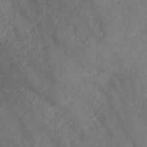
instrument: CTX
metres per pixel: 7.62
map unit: HNb
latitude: -46.1983
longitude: -47.7450
